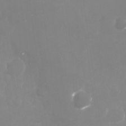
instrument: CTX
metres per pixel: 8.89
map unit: Nhu
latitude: -29.8422
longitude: -78.2712
